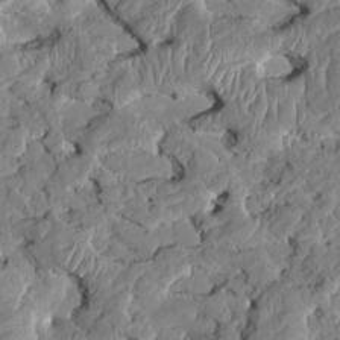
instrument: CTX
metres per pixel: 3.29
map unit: HNhu
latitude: 5.8205
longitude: -5.1403
